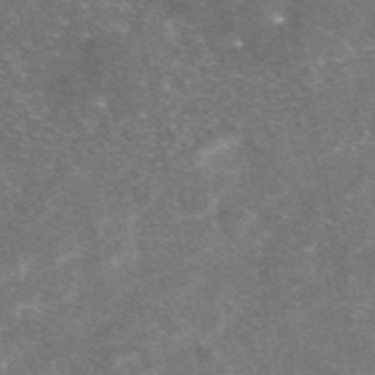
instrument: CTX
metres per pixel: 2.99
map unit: eAb
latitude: 47.2915
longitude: 120.5384
